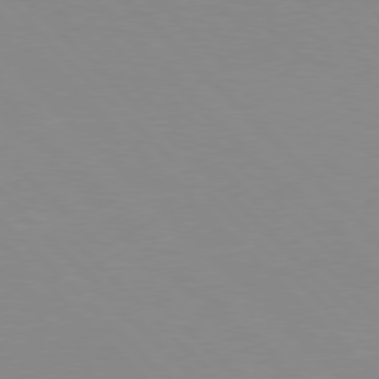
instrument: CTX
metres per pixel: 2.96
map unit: Hpe
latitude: 77.4993
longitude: -160.2333
